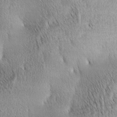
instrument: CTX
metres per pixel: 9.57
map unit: lAa
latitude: -4.4440
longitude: -121.4616
